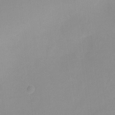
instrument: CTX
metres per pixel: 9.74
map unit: Ht
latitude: -6.4062
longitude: -29.0647
